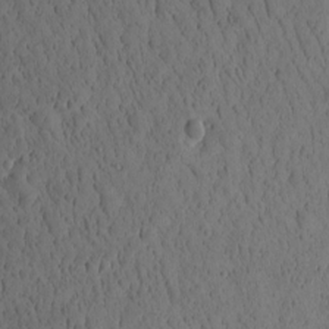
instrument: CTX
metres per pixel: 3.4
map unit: Htu
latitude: -3.1242
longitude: 174.6140
